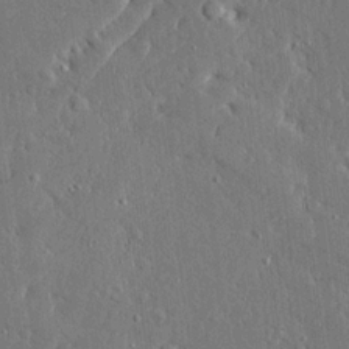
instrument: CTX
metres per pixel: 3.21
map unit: Ave
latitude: 16.5924
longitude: -140.0255
